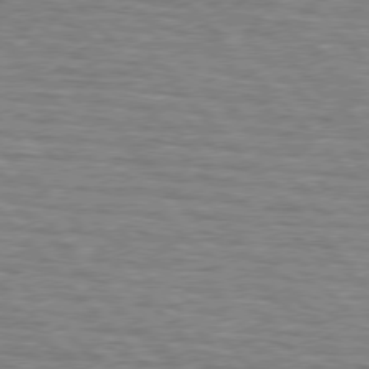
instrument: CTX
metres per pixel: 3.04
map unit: lApd
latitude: 76.6301
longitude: -72.1200
